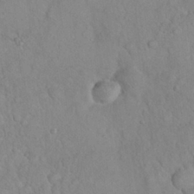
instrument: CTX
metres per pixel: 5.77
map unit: Nhu
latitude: 27.2348
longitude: -65.8016
